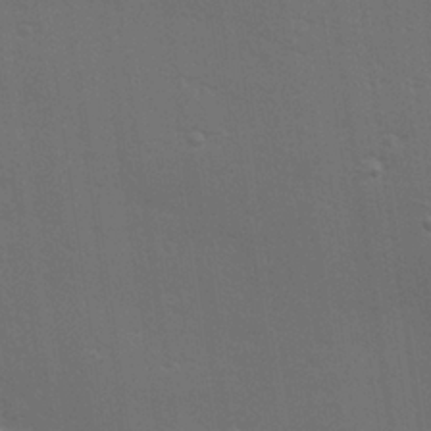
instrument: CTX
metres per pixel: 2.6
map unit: Hve
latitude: 27.1781
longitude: -92.7813
